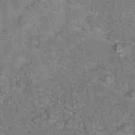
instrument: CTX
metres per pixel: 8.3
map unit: Hto
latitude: 17.1592
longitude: -38.0822
